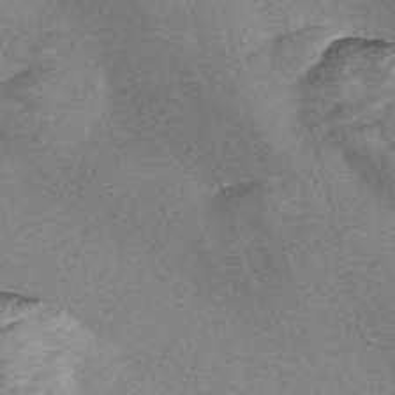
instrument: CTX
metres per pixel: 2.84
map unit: Nve
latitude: -57.4076
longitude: 57.7100
